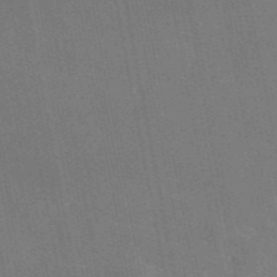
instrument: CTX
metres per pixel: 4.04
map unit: eAb
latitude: 46.6302
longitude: 121.8989
